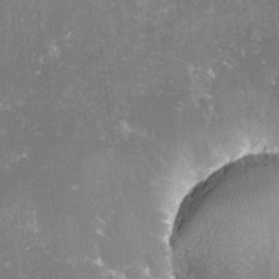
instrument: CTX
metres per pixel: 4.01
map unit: lHvf
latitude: -15.4644
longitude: -100.6680
